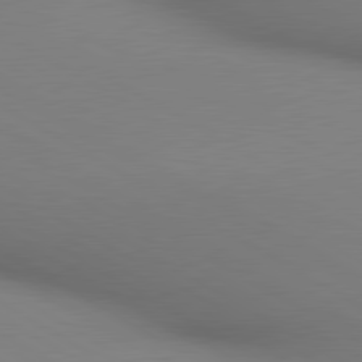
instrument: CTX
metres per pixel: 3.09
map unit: lApd
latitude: 80.4412
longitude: 133.8423
